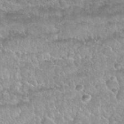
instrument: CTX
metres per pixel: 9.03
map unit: Nhu
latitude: 29.9150
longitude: -53.6127
